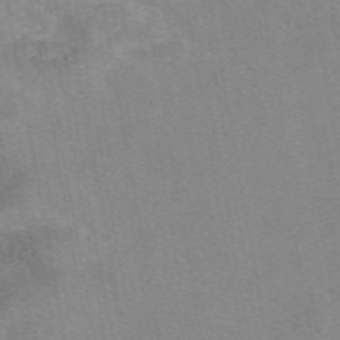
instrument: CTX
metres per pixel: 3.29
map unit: eAb
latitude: 49.3482
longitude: 105.5021
